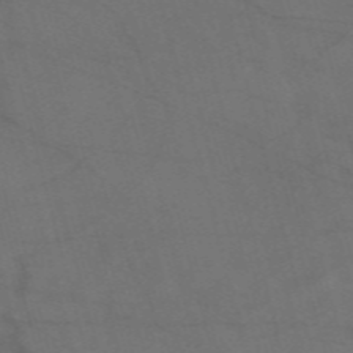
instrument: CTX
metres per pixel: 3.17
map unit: Nve
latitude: -58.8974
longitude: 51.2754
